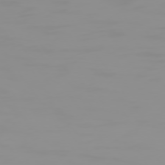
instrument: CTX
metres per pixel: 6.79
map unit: Hpe
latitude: 74.1578
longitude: -127.9339
